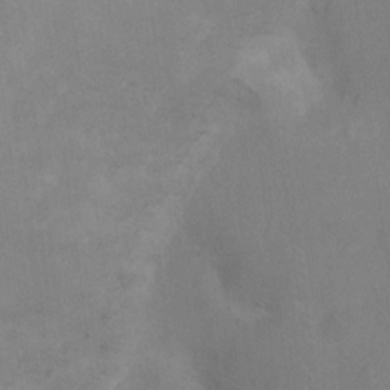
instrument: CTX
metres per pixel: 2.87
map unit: Ht
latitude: 13.2726
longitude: -41.3670
